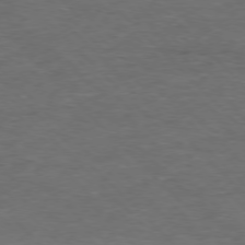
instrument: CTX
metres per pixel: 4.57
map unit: Hpe
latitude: -77.4454
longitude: 14.9164
